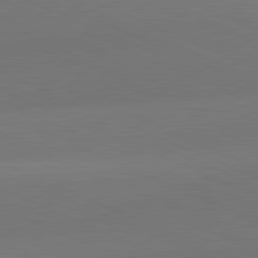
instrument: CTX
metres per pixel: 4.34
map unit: lApd
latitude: 81.4615
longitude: 136.4440
